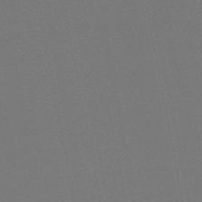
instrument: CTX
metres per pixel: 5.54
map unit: lHb
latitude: -47.8422
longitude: 69.0297
